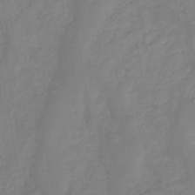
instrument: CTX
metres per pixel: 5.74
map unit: HNb
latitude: -43.8422
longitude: -39.9906
